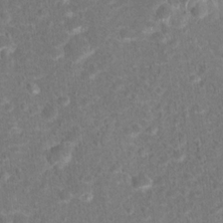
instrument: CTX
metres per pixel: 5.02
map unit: Hto
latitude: 17.1025
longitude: -42.3089
